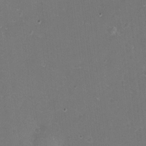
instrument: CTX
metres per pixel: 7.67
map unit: eHh
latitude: -11.8422
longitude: -61.8205
